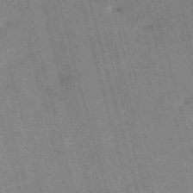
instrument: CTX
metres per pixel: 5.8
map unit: HNb
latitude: -53.7477
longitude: -48.4412
